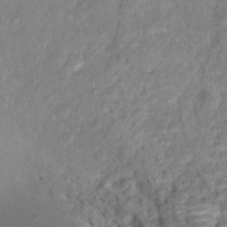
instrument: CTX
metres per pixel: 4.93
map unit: Hto
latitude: 17.8394
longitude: -37.7072
